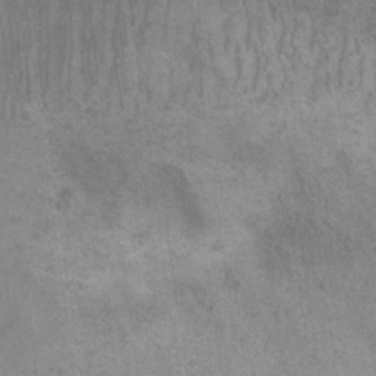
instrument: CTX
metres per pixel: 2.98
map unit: Nhu
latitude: 22.1956
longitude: -71.5560
